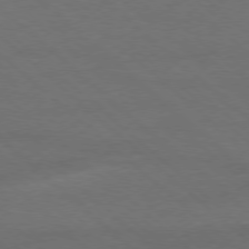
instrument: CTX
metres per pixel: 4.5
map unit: Ap
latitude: -78.5384
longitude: -86.0822
